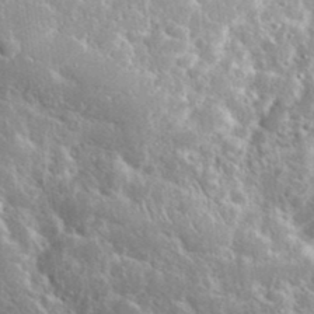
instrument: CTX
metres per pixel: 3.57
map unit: eHh
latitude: 37.5560
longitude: -60.7057
